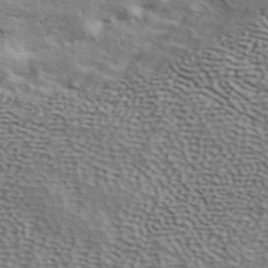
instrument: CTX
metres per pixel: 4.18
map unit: ANa
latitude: 42.1578
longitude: 50.5573
